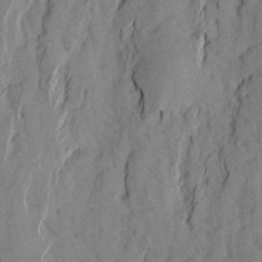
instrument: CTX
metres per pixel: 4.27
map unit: Aa
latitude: 20.4790
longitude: -141.2725
